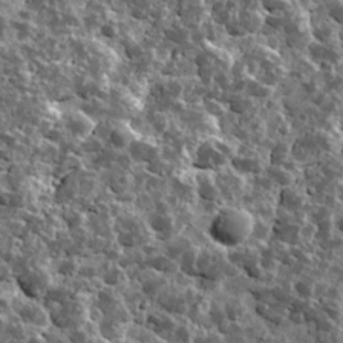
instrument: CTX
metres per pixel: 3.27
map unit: Ave
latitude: 17.4237
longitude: -134.8569
